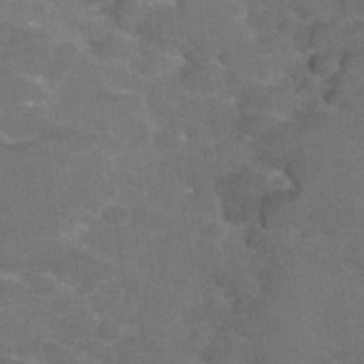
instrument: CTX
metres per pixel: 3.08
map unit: Hto
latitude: 36.1389
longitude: -46.4412
